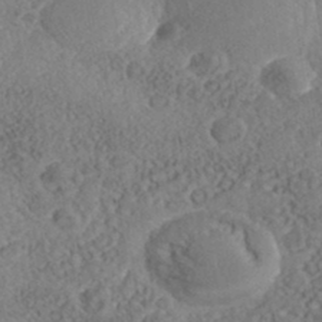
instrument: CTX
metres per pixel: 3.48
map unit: Nhe
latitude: -41.2187
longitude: -111.2159
